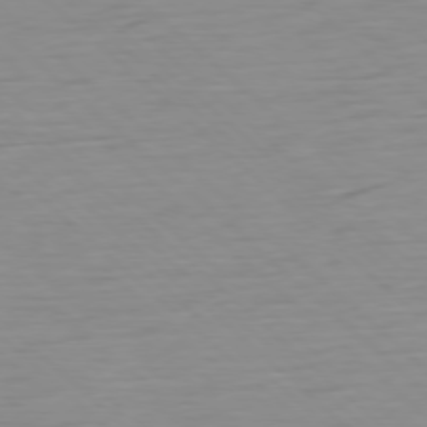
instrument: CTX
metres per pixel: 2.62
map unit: Ap
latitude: -77.7478
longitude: -77.4993
